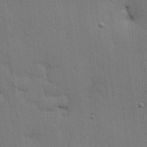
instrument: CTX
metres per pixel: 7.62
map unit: lHvf
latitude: 18.5923
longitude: -113.8772
